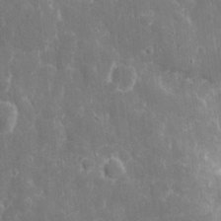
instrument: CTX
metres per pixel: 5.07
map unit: eHh
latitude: 8.5357
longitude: -70.1389
